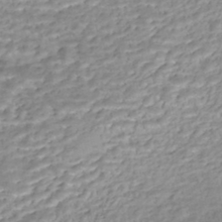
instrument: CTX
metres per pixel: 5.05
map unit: Nhe
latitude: -46.1228
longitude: 152.4440
